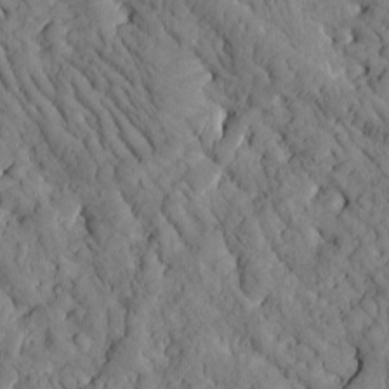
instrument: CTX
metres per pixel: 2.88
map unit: Htu
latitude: -1.8045
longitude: 174.0849
